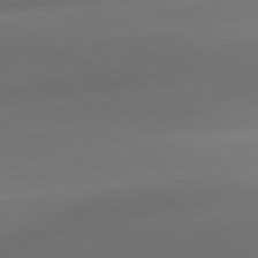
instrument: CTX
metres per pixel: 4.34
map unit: lApd
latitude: 81.2726
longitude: 131.3320
